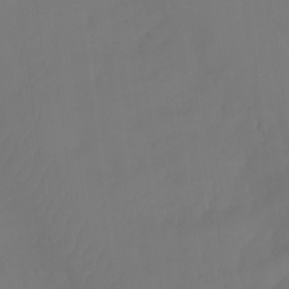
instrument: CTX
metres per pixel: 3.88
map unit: Aa
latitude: -11.7100
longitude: -68.1389
